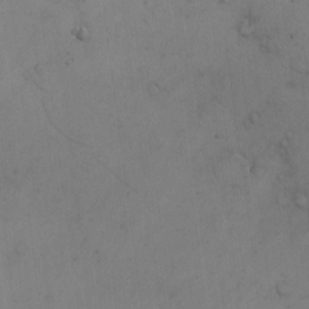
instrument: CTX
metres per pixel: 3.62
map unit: eHh
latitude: -9.8611
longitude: -67.2725
